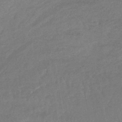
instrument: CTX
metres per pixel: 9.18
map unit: lHb
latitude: -43.6532
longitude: 80.6330
